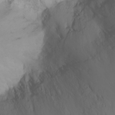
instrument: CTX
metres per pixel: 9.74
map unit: Nhu
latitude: -6.9163
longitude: -65.9339
